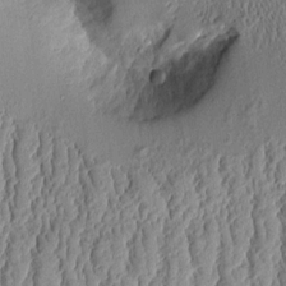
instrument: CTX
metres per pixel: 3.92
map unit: Aa
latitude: 9.8772
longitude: -129.1025
